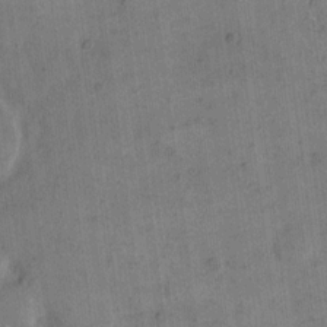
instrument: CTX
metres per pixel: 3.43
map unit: eHh
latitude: 14.0633
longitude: -66.6868
